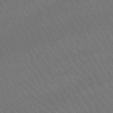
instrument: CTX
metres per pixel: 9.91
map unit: lHb
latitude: -46.2172
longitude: 77.0297
